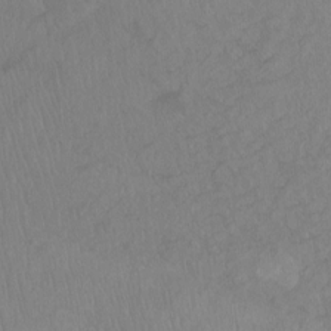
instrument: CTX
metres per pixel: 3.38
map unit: Hto
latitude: -8.0850
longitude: -39.8772
